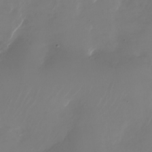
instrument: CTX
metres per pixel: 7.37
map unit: Nhu
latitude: -28.1795
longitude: -71.7827
